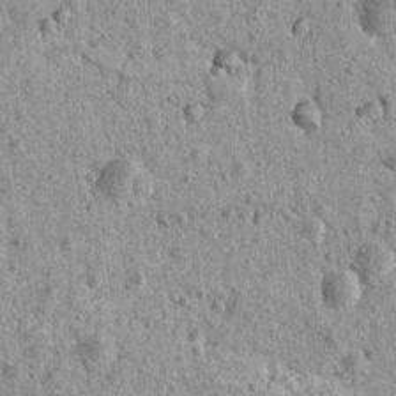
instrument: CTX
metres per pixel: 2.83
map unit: Nhu
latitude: 6.8947
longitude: -20.0444
